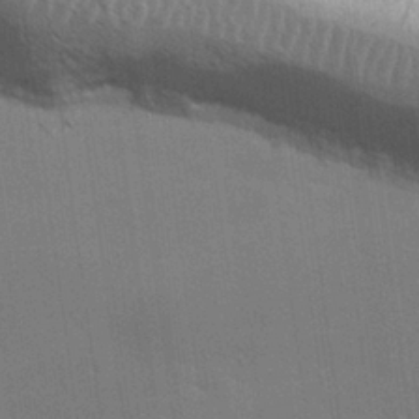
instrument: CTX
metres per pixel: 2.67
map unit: lHvf
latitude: 26.5924
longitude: 142.1605
